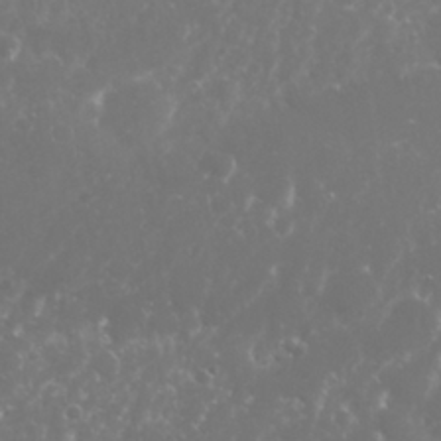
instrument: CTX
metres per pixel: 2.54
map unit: Nhu
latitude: 26.1956
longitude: -60.1200
